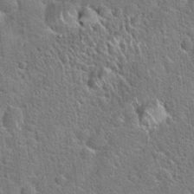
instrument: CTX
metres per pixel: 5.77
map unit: Hto
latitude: 21.3482
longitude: -51.6127
